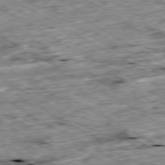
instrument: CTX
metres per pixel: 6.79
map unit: Ap
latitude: -80.2740
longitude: -89.4616
